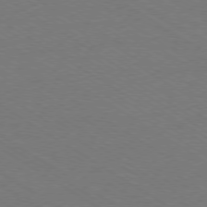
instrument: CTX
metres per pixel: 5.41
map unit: Ap
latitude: -79.1998
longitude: -84.4601
